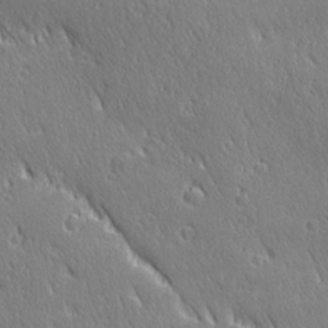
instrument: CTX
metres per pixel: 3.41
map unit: Ave
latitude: 21.2159
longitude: -136.3468
